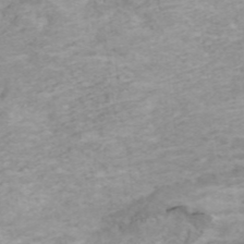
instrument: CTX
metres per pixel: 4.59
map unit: ANa
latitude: 36.7246
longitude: 13.7100
